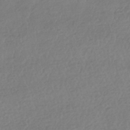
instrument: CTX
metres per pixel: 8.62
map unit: HNhu
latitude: -42.2550
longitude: 97.5777
